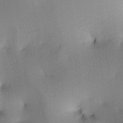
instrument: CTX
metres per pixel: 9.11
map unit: lAa
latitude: 3.8961
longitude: -116.2145
